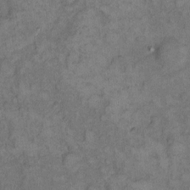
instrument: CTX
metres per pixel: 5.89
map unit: eHh
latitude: 12.1200
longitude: -63.7450
